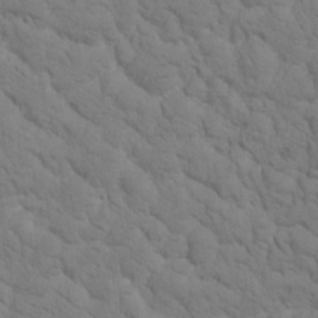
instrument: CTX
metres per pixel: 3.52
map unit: Htu
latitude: -0.9731
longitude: 174.3117
